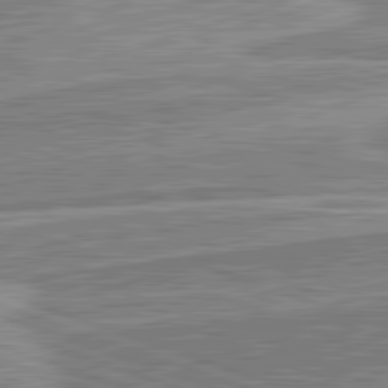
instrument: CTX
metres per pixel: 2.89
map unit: lApd
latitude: 82.2711
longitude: 139.2187
